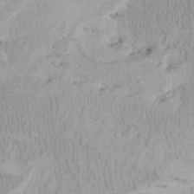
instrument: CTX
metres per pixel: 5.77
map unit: Htu
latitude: -7.7099
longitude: -66.2333
